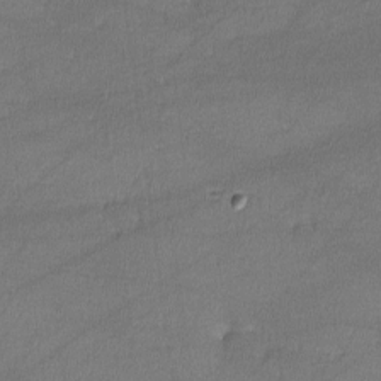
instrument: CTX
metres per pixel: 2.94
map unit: lHvf
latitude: -11.1620
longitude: -100.9325
